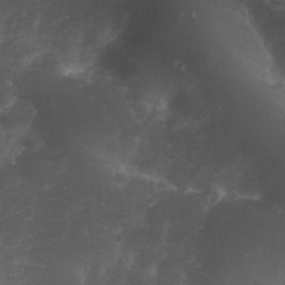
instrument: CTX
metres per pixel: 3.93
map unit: Nhu
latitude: 26.6302
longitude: -65.8205
